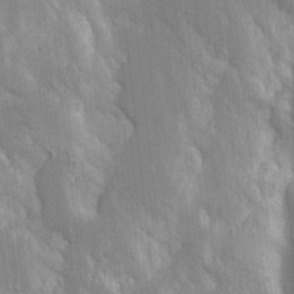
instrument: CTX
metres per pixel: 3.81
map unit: Aa
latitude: 17.2159
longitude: -149.4049
